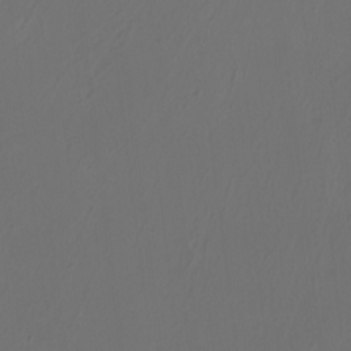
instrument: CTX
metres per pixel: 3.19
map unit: HNhu
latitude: -2.2739
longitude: -6.2334
